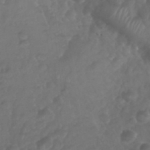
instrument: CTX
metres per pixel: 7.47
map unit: Nhu
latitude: 28.7813
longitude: -56.5923
